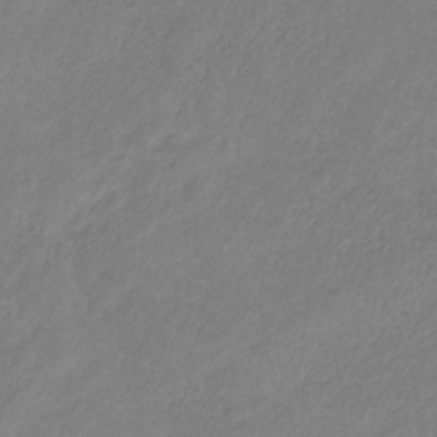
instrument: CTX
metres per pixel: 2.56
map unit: HNb
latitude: -31.1998
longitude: 62.8219
